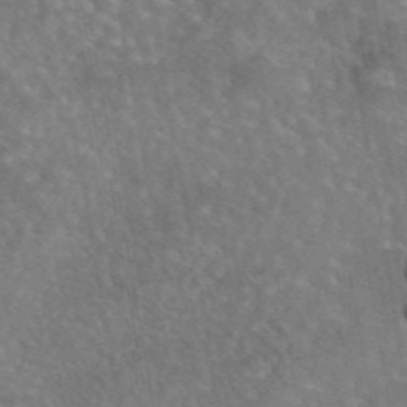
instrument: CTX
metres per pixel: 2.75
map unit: eAb
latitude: 45.1781
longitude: 109.1431
